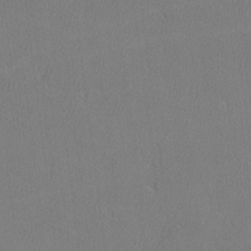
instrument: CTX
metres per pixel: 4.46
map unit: lHvf
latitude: -12.6519
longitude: -101.8206
